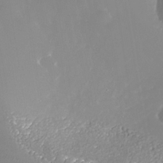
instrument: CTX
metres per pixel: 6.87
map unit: Nhe
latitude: -37.7288
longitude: -88.8002
